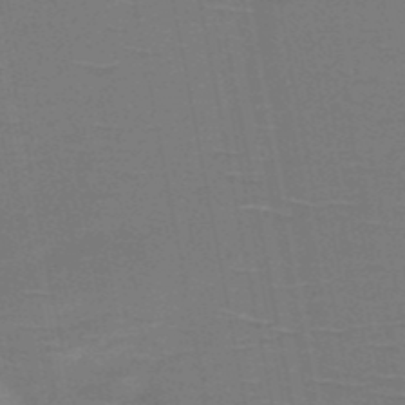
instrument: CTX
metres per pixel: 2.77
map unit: HNb
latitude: -51.5021
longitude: -45.9339
